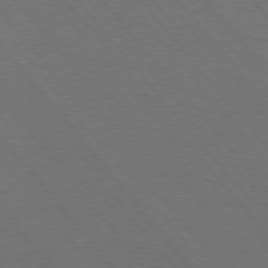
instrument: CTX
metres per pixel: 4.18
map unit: Hpe
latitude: 75.7450
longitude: -138.2900
